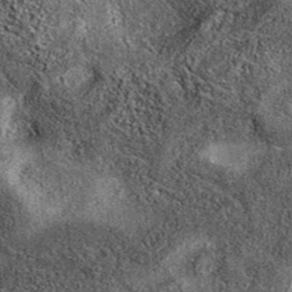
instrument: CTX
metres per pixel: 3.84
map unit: eAb
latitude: 38.0444
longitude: 108.6896
